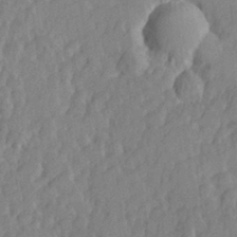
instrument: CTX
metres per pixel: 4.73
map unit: Hve
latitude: 25.4993
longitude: 143.9178
